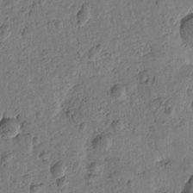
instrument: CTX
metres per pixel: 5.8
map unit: Htu
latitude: -1.0487
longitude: -176.0822
